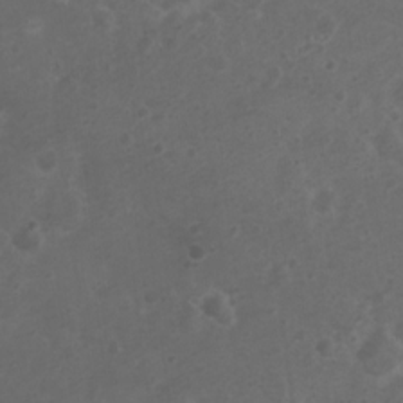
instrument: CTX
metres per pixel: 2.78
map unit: Nhu
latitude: 2.7246
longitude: -14.8191
